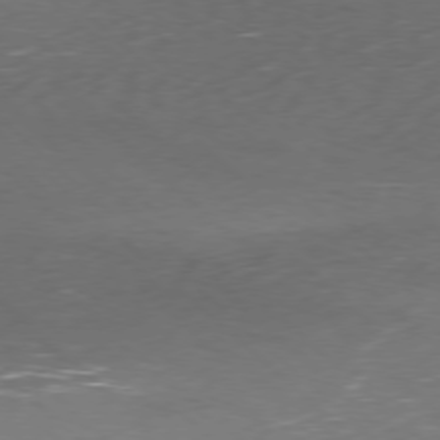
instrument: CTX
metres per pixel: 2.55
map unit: Ap
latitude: -77.7856
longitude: -68.4412
